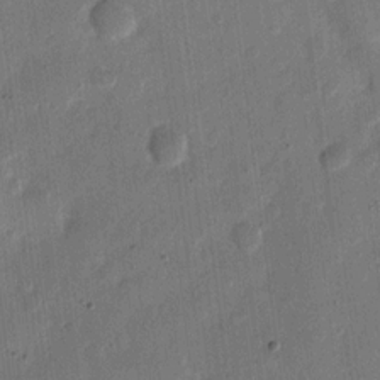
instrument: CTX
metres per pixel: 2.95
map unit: eHh
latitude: 11.8017
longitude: -68.8380
